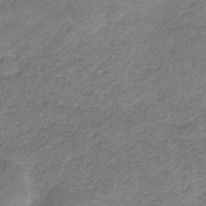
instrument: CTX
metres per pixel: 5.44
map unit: HNb
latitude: -33.5022
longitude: 61.8233
